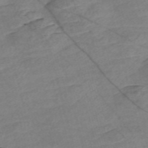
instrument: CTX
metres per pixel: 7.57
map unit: Nve
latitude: -57.1998
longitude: 53.9178
